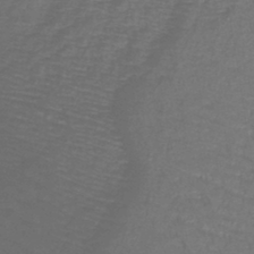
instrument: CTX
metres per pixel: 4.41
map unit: lHb
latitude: -42.1227
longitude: 58.8785
